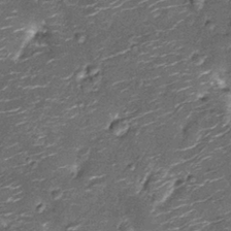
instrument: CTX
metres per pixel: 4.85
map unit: Nhu
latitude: -13.0675
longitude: -22.7624
